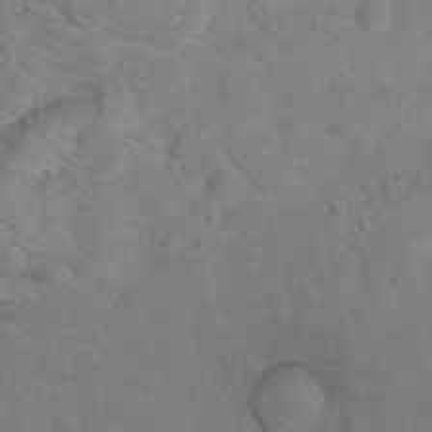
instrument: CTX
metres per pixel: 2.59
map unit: Hto
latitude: 17.4237
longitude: -38.2711
